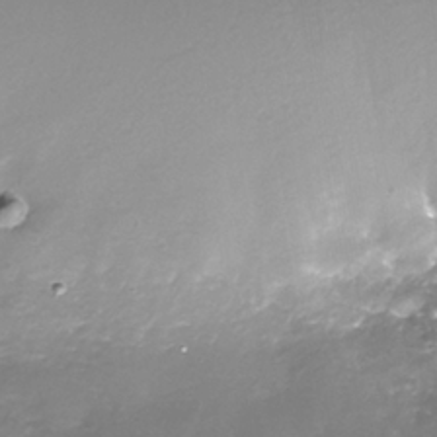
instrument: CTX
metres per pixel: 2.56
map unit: Nhe
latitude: -35.4076
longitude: -92.3656
